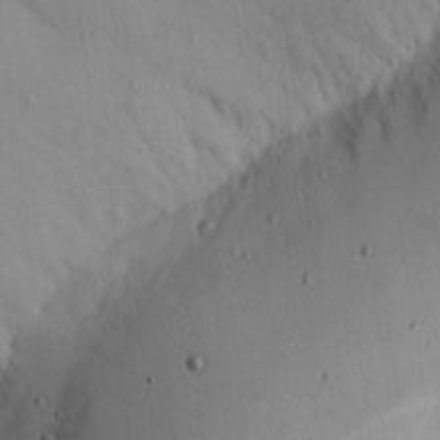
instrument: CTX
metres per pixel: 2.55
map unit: Hve
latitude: 13.3104
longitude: -90.7624
